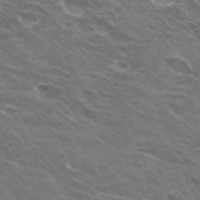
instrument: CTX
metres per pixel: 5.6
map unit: Hto
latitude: 32.1767
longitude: -43.2537
